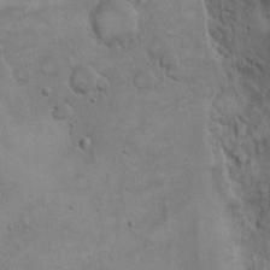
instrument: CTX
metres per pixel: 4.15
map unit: eHh
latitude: 20.7435
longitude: -59.5938
